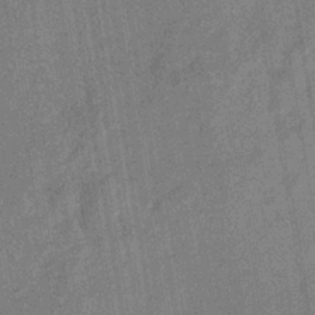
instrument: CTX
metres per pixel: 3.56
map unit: eHb
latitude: -34.6896
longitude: 80.6708
